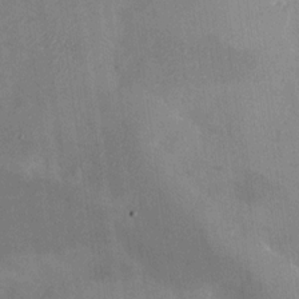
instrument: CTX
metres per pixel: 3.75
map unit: Nhu
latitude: -28.1039
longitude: -58.2145
